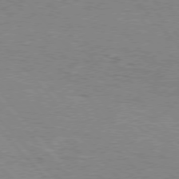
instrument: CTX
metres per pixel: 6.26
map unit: Hpe
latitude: 75.9906
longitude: -152.3656
